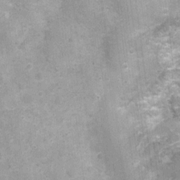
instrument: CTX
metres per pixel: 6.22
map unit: Nhu
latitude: 1.0269
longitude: -17.5182
